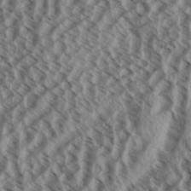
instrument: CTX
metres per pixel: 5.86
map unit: Aa
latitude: 32.4790
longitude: -137.7261
